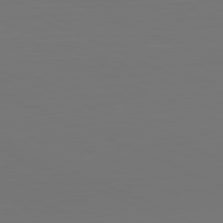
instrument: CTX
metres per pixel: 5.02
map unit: Hpe
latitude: -81.8989
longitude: 6.5762
